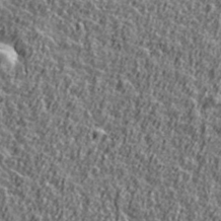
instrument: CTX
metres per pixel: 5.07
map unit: Ave
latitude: 41.8394
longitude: -112.4790
